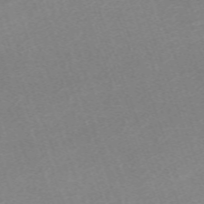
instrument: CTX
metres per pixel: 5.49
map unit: eHh
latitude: -64.7463
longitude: 50.7652
